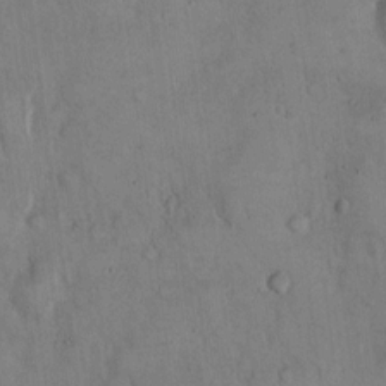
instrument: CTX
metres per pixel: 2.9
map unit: Hto
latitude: 14.5924
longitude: -60.4223
